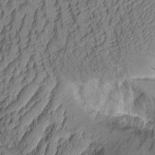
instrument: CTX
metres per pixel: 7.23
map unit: Aa
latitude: 8.5735
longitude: -128.4223
